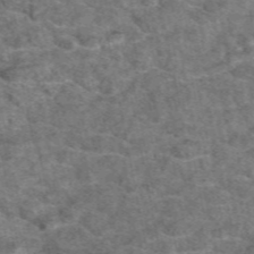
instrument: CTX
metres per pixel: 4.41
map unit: eAb
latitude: 48.9892
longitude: 108.1039
